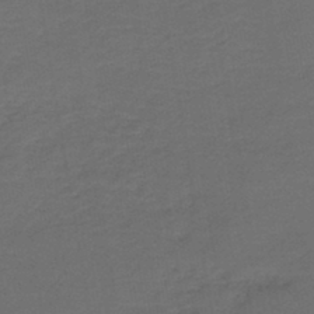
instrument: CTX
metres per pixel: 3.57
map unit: HNb
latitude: -43.1431
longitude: 51.3887
